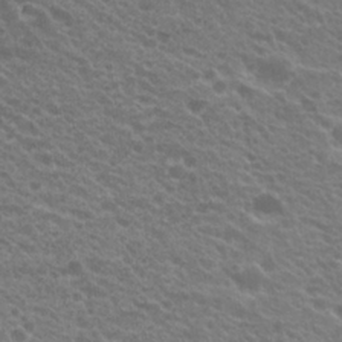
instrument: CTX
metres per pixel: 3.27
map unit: Hto
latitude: 23.3293
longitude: -35.7071
